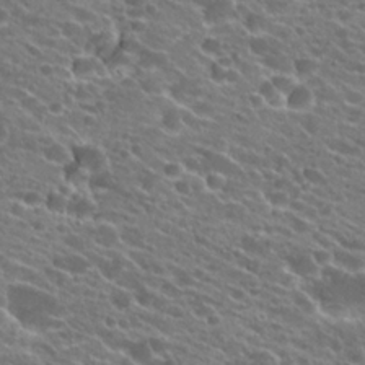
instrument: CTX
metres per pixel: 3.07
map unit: Hto
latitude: 23.1592
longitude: -37.9150
